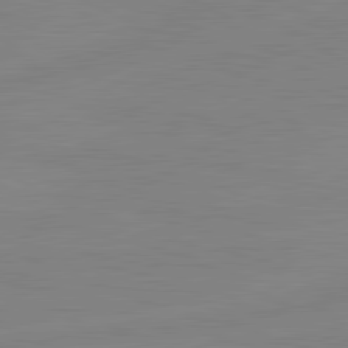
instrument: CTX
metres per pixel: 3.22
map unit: lApd
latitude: 81.1970
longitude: -176.8191
